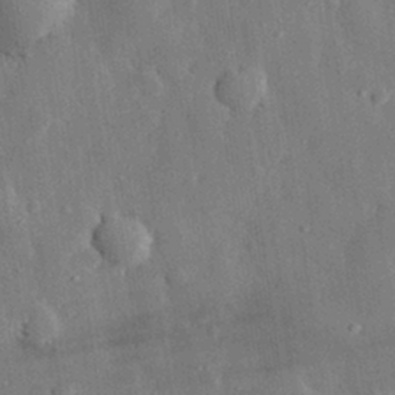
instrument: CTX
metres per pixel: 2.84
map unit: eHh
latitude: 29.1214
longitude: -79.6505
